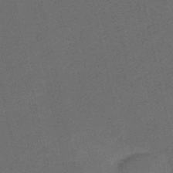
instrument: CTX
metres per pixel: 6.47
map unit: HNb
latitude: -53.3320
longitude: -42.5546
